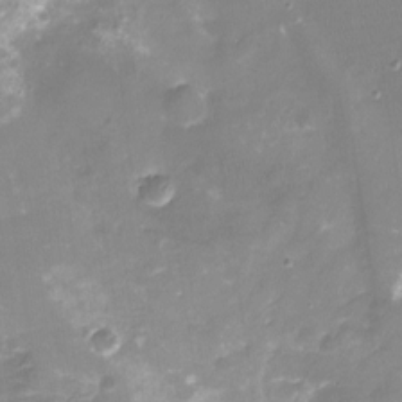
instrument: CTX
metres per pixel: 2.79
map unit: Nhu
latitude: -16.7275
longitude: -56.8757
